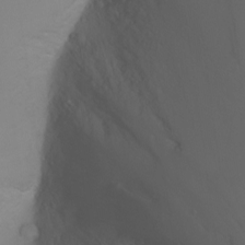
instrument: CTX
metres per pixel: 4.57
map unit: Nhu
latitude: -4.6518
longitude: -75.6505
